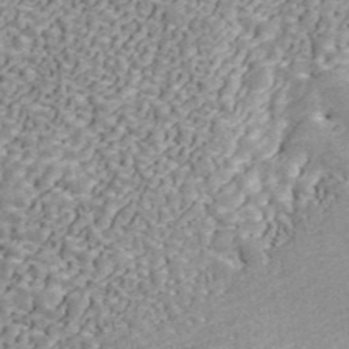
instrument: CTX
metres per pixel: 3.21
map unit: ANa
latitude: 44.3089
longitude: 45.4643
